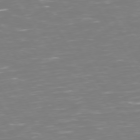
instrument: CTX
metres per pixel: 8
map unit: Hpe
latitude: 72.8758
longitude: -127.1025
